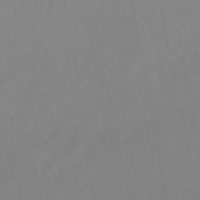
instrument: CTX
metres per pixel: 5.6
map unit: lHb
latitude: -41.9367
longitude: 75.6344
